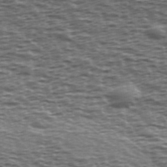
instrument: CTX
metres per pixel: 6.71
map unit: Ave
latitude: 39.8961
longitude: -113.0836
